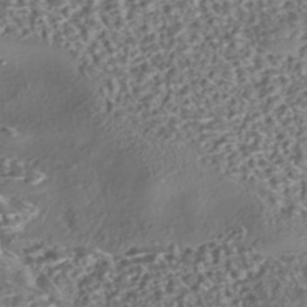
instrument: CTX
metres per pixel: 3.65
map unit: eHh
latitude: -43.2564
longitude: 122.0283
